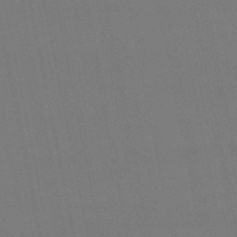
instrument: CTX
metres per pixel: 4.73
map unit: eHb
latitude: -50.5007
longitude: 70.7841
